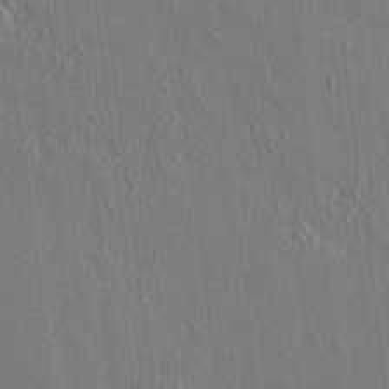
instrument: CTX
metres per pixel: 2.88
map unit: HNhu
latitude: 6.7624
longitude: 15.1620
